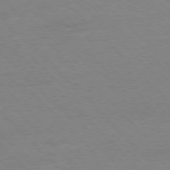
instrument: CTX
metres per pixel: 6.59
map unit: Ap
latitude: -77.8989
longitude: -87.5938
